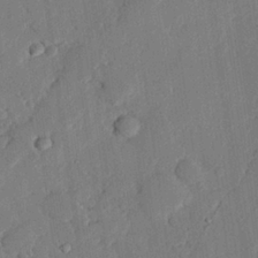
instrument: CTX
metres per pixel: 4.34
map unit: eHh
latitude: 25.6504
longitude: -81.3104
